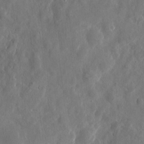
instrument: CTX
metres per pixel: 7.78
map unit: eHh
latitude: 7.5938
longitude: -72.7436
